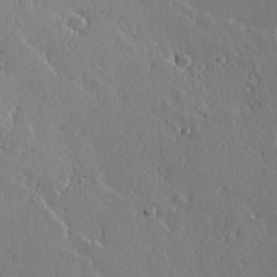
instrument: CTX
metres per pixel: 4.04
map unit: lAvf
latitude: 15.8584
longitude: -126.5546
